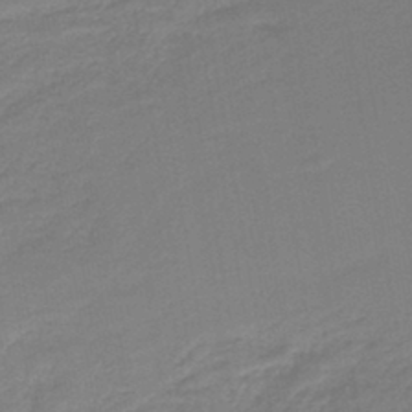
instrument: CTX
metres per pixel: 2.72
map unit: HNb
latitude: -41.7477
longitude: 51.3132
